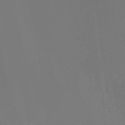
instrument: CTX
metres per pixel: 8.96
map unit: eHh
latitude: -5.1998
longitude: -86.2711
